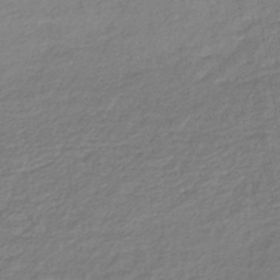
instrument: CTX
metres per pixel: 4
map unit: lHb
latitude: -41.0864
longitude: 72.5951
